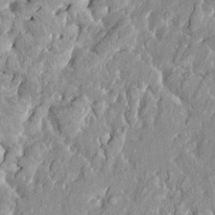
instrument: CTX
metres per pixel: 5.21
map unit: HNhu
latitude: 2.5357
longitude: 8.4440
